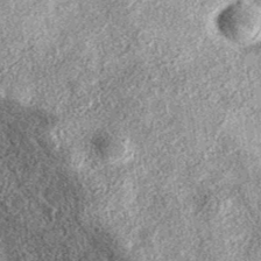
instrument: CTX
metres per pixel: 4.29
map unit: eAb
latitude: 37.8205
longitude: 106.6896
